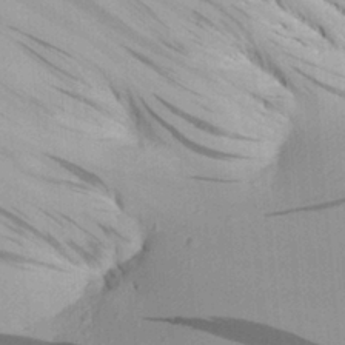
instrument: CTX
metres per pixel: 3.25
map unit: Aa
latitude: 29.2159
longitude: -136.0822
